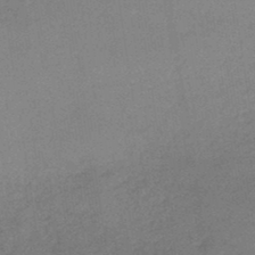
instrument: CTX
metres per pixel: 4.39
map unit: HNhu
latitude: -45.1998
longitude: 90.7841
